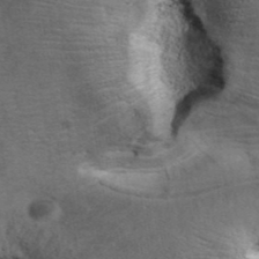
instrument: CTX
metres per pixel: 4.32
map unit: ANa
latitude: 40.6301
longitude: 18.0283
